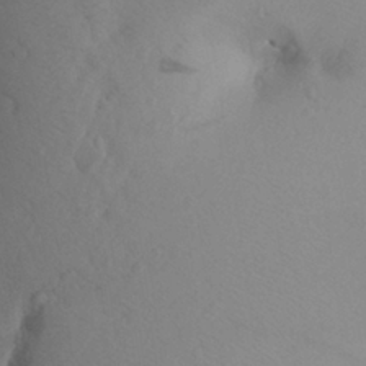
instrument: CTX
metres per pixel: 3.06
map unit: Aa
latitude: 25.9150
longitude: -147.8395
